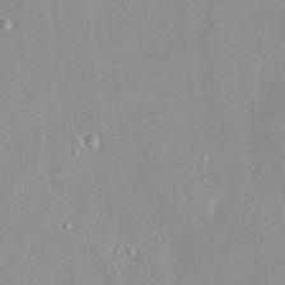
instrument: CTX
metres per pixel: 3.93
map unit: HNhu
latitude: 3.0836
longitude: 7.5966
